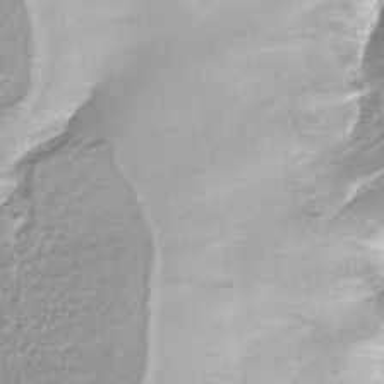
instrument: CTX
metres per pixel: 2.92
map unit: Nhe
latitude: -36.2172
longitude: -89.8206
